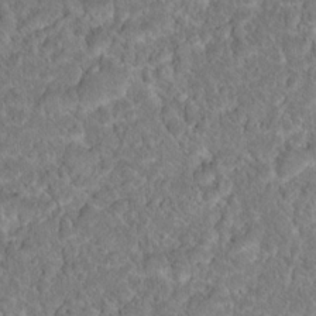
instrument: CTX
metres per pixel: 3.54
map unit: Hto
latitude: 17.5938
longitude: -37.1781
